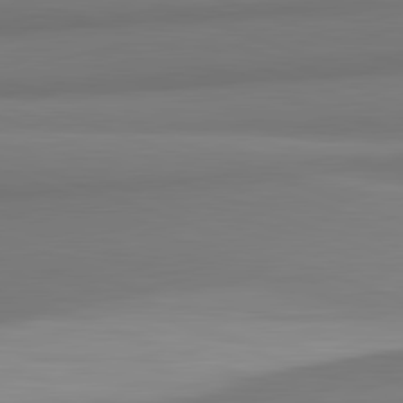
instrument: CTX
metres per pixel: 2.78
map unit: lApd
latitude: 82.2711
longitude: 170.2929
